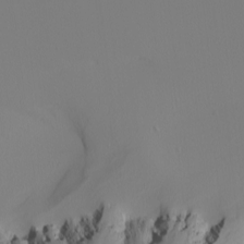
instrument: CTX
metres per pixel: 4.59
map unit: Nhu
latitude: -5.3698
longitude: -95.4427
